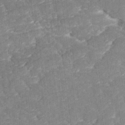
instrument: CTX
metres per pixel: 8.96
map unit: Ave
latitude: 17.4426
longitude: -135.3481
